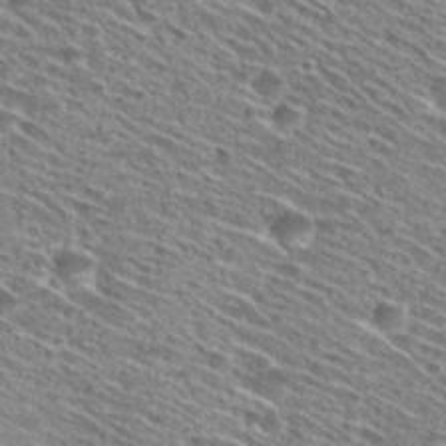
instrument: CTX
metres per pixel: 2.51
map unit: Hto
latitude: 29.0458
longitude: -46.8002
